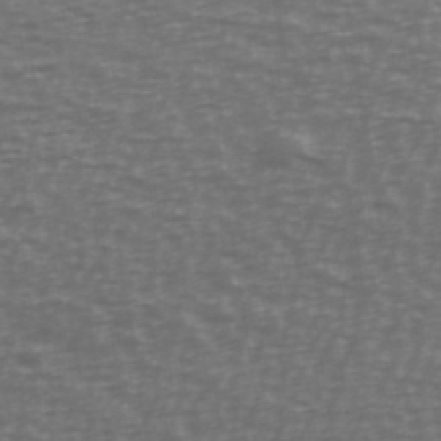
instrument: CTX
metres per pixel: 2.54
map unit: Ave
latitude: 39.2348
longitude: -113.2915
